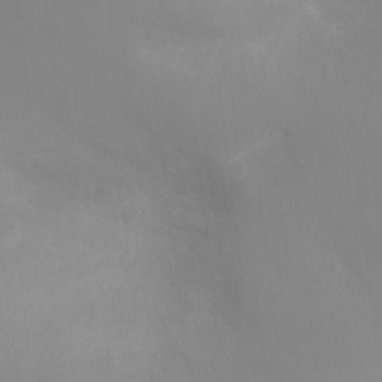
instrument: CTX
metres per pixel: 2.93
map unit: Ht
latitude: -5.1809
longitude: -24.7246
